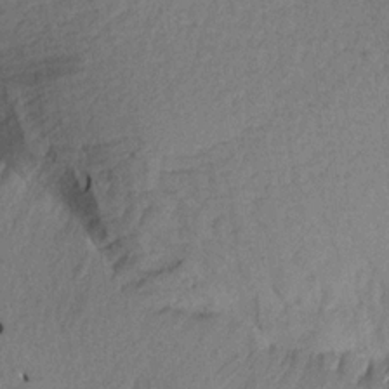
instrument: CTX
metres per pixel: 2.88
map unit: Aa
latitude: 17.6505
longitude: -144.2900
